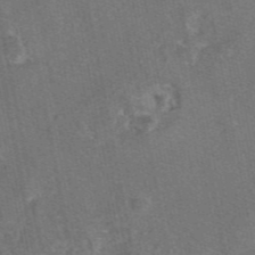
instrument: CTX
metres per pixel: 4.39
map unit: eAb
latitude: 46.3845
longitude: 107.1998
